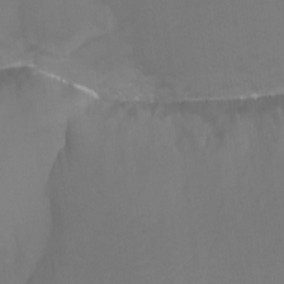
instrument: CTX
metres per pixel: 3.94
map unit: Nhu
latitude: -11.7100
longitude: -48.6679
